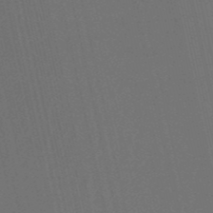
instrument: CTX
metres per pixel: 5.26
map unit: eHb
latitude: -51.4265
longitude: 77.2754
